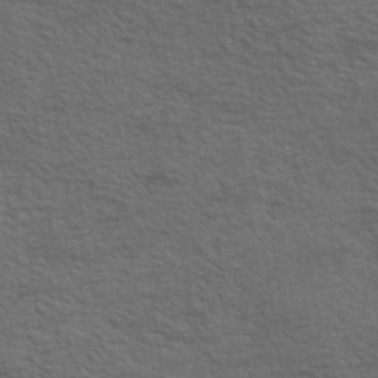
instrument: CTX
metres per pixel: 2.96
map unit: eHh
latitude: 34.9324
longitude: -133.0081
